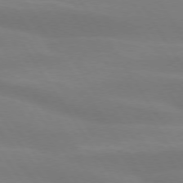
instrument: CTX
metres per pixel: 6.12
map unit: lApd
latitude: 74.0633
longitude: -48.6679
